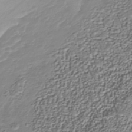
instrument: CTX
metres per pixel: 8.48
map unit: Nhu
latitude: -39.2187
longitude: -85.9528
